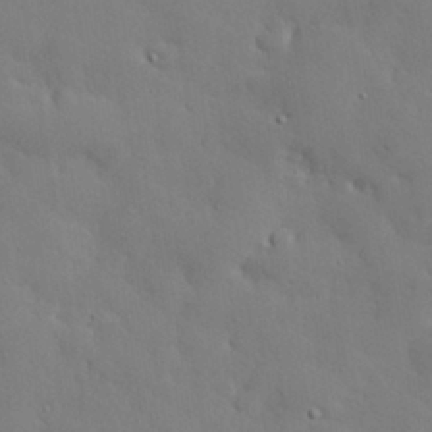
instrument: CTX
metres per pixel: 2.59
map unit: eHh
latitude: 30.4034
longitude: -82.8002
